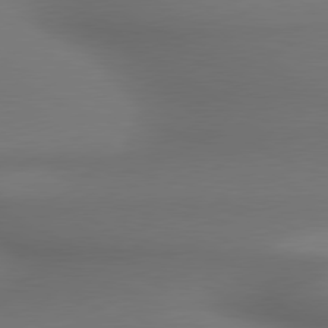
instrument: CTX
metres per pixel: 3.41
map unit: lApd
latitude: 79.9150
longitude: -175.5371
